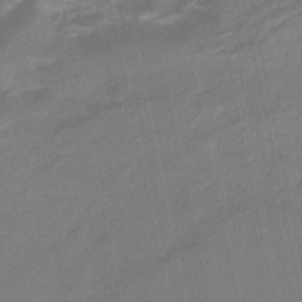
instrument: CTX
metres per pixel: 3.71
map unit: eHb
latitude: -45.3699
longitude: 87.8422
